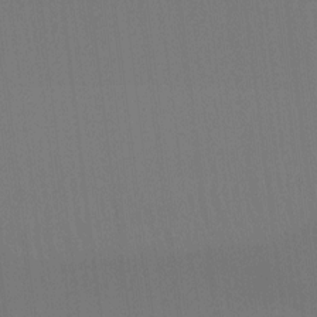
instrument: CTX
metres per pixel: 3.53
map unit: Ht
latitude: -8.7085
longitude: -38.8569
